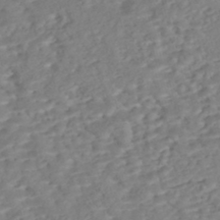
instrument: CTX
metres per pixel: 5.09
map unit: Nhe
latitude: -46.9919
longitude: -172.1766
